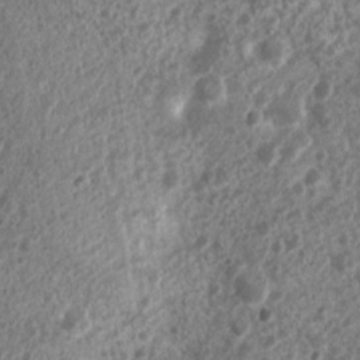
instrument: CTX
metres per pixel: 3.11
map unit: Nhu
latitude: 6.8191
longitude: -21.9528
